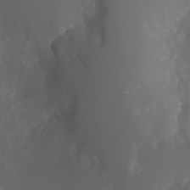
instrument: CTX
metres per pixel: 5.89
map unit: eHh
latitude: -5.5399
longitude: -87.5371
